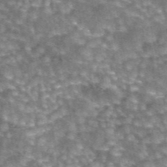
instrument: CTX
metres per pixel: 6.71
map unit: eAb
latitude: 44.4223
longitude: 105.6344
